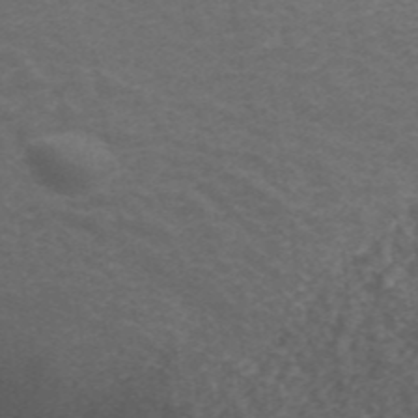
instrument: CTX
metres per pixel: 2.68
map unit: ANa
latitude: 44.0633
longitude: 26.5195
